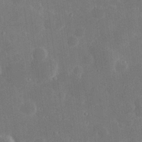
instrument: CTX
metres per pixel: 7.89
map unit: Hve
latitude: 24.9324
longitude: 150.0850
